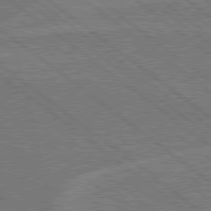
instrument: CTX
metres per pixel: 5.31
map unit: Hpe
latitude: 78.6491
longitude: -160.8758
